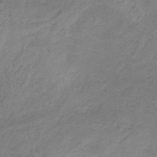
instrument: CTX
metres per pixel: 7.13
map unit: HNb
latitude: -32.3307
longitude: 59.9556
